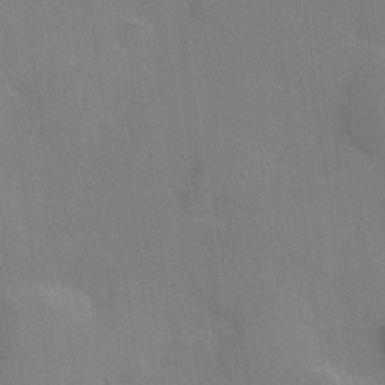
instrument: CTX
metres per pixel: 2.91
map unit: Hve
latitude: 17.6316
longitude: 151.1431
